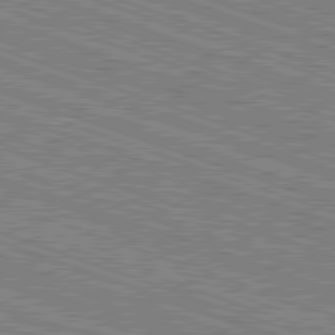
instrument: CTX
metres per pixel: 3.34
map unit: Hpe
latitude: -82.7463
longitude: 8.1606
